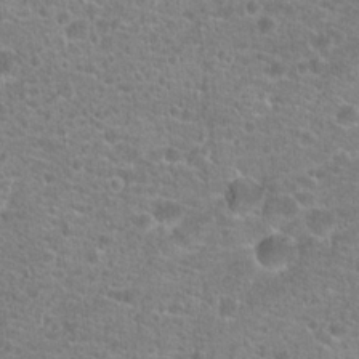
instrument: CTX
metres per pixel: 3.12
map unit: Hto
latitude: 20.1956
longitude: -42.9325
